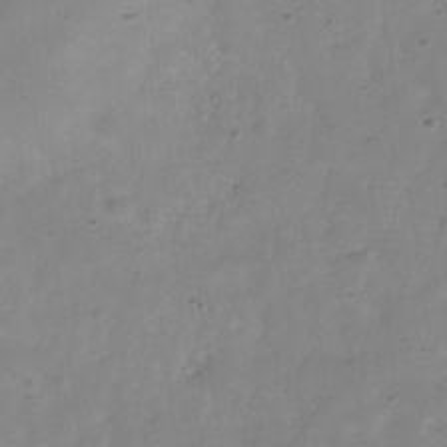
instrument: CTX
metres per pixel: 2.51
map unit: Hve
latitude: -32.5952
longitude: 93.1053
